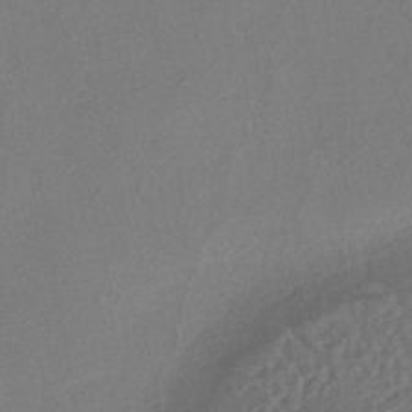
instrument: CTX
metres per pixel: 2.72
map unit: eHh
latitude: -40.6140
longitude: 120.2739
